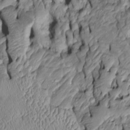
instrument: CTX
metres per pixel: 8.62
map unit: Htu
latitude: -6.4062
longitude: 155.6722
